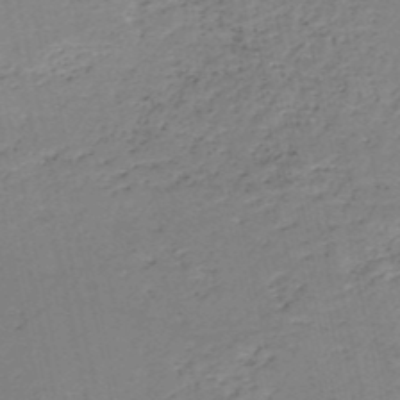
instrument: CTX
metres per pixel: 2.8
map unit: HNb
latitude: -51.5399
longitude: -53.1592
